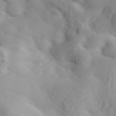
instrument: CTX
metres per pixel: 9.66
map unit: Hve
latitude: 32.7813
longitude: 148.7464
